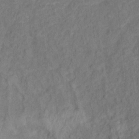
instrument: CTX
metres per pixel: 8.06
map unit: Ht
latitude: 13.7450
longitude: -38.9891
